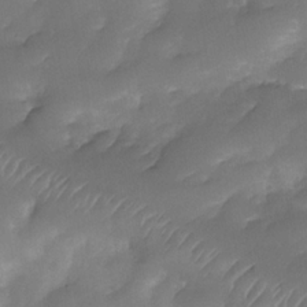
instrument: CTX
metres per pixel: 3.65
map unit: Nhe
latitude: -34.3306
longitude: -146.3279
